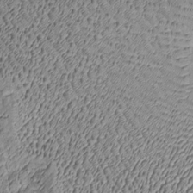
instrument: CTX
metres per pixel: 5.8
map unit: Htu
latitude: -7.0675
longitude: 156.6140
